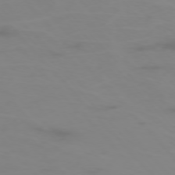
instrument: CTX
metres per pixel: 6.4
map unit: Ap
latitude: -76.1417
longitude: -76.3845
